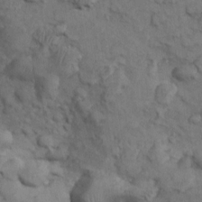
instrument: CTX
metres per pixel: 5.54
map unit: Nhu
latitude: 9.0459
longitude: -25.2537
